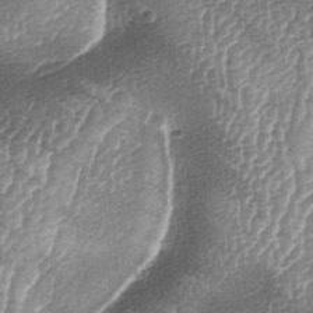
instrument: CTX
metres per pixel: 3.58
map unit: lAa
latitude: -5.9178
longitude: -128.1578
